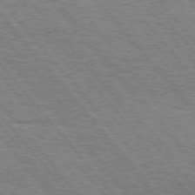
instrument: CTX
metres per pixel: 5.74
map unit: Hpe
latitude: 75.3482
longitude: -153.7639
